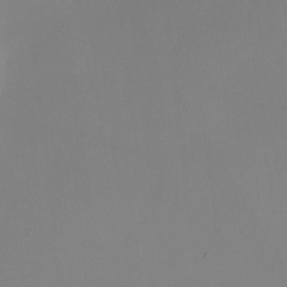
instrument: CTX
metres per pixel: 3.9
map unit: Ht
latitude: -8.7652
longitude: -31.7828
